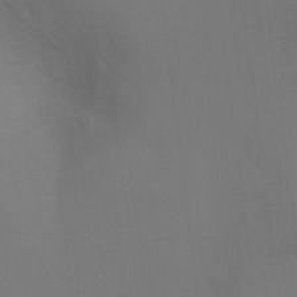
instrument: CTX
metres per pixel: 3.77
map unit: Ht
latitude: 1.5371
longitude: -23.1592
